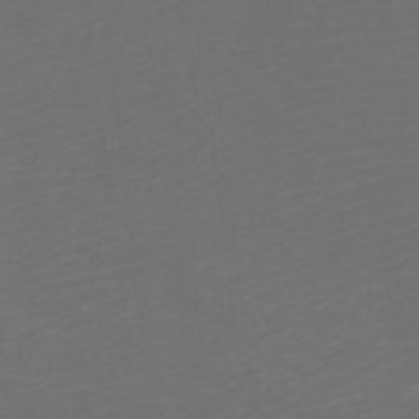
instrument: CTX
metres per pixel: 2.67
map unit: Htu
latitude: -6.1039
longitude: -74.2145
